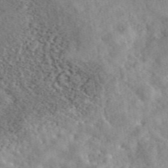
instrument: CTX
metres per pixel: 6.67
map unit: eAb
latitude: 45.7638
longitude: 128.4818
